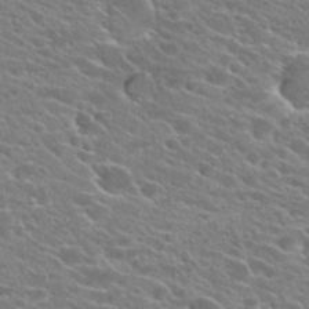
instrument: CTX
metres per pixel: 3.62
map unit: Hto
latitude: 24.6301
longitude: -41.3103
